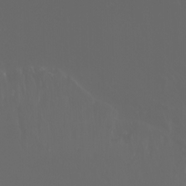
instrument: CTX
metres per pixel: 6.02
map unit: Htu
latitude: -7.9556
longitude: -76.0444
